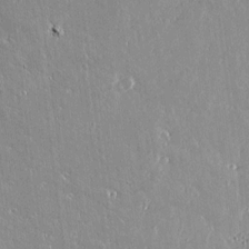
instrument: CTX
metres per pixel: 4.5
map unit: lAvf
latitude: 14.6680
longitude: -128.6301
